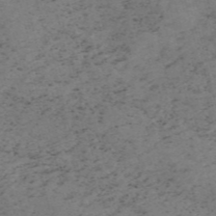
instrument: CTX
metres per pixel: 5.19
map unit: HNb
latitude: -55.3132
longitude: -47.2159
